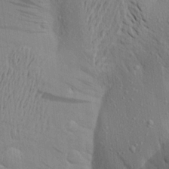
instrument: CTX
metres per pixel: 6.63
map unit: Aa
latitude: 18.7435
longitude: -149.1025
